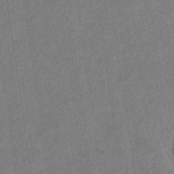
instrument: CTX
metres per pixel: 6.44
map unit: eHb
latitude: -30.5951
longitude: 69.0486
